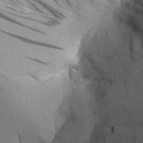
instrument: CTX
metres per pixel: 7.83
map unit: Aa
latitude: 28.7057
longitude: -136.3845
